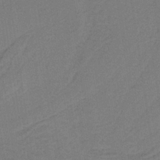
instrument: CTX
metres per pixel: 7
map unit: HNb
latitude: -38.1228
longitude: 54.6708
